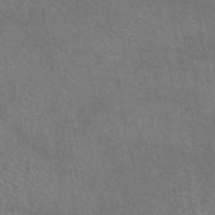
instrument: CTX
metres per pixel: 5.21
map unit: eAb
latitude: 45.2159
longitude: 114.6329
